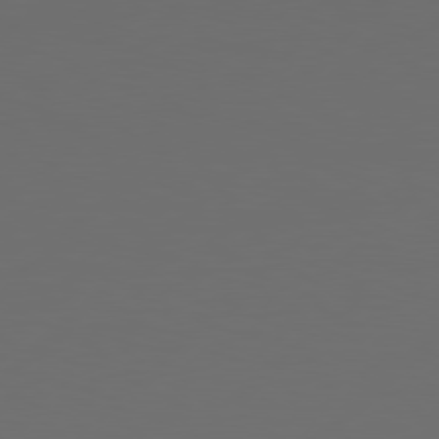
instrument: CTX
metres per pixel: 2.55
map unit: Hpe
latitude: 78.4979
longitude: 172.7085
